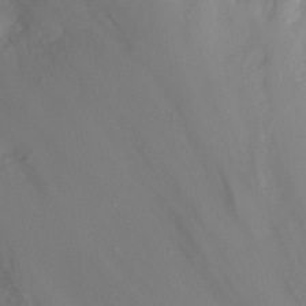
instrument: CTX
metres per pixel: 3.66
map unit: eHh
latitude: 24.4601
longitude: -63.0270
